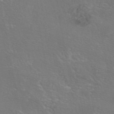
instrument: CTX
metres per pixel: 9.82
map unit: eAb
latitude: 46.3468
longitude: 106.2362
